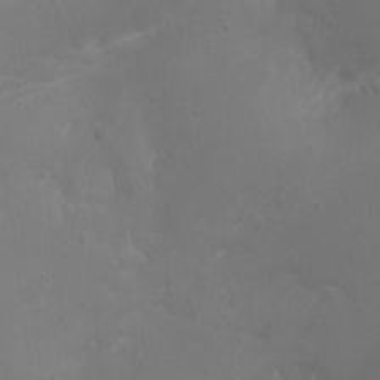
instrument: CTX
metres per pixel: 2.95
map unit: Ht
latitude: -1.0109
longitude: -16.0255
